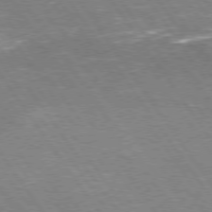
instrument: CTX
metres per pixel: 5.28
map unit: Hpe
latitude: 75.2159
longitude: -142.1578
